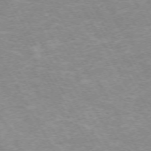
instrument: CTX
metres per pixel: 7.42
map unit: Hpe
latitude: -72.3873
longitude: 10.4440
